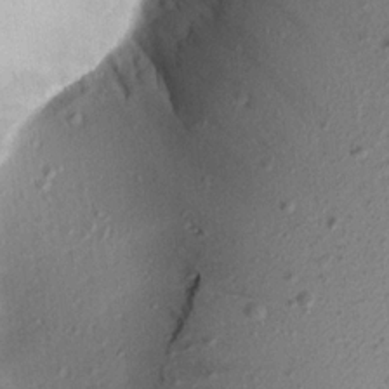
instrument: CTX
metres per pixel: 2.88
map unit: Aa
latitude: 18.7435
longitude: -146.9325
